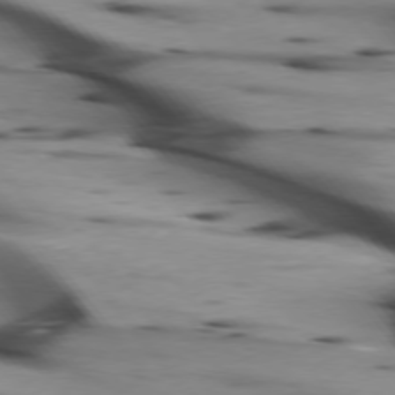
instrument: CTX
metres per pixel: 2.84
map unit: lApd
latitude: 75.4615
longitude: -65.4993
